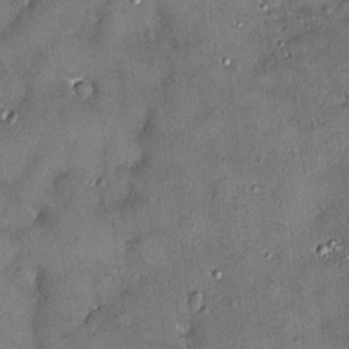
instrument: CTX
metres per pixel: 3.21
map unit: HNhu
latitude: 3.5371
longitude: 6.9730
